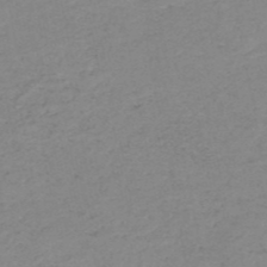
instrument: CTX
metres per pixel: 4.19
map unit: HNb
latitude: -51.2754
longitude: -51.9150
